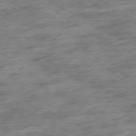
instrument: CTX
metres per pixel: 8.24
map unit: Ap
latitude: -79.1242
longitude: -67.7638
